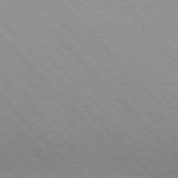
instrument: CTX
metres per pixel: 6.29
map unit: Hpe
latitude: 76.1011
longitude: -154.7624
